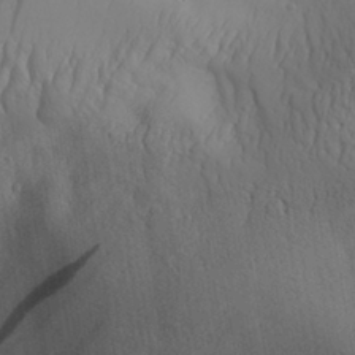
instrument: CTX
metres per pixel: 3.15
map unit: Aa
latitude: 30.6302
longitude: -142.7813
